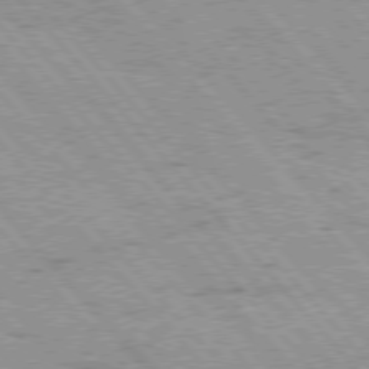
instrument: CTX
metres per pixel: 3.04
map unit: Hpe
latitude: 75.9150
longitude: -150.7435
